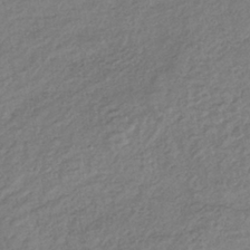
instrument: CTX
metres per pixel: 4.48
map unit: lHb
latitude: -38.3495
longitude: 68.6329
